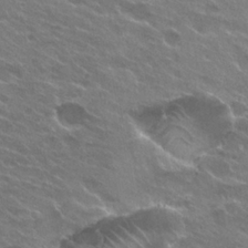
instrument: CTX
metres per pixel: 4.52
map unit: Hto
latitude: 25.2725
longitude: -37.4616
